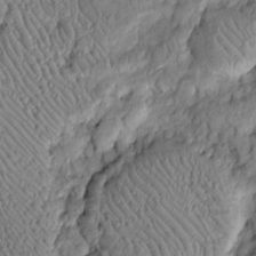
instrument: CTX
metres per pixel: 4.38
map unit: Htu
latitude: -6.5007
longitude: 157.4832
